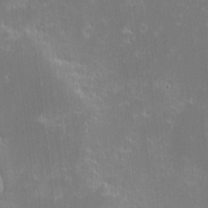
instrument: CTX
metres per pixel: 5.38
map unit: eHh
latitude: -2.7085
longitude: -86.1011
